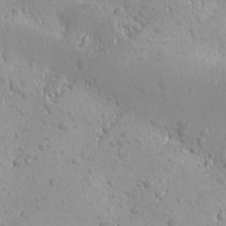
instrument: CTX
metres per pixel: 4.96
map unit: Ave
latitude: -10.3684
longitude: -121.1215
